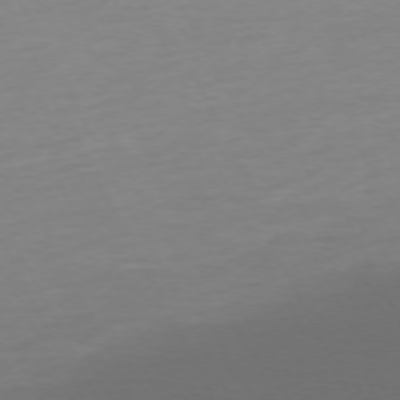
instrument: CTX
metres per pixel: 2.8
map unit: Ap
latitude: -73.5966
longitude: -69.7072
